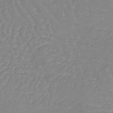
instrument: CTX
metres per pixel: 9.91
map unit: lHb
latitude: -40.2361
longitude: 67.2376
